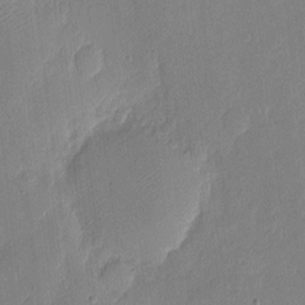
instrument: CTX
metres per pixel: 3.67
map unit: eHh
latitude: 5.3671
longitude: -72.3279
